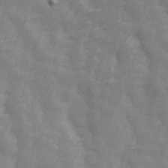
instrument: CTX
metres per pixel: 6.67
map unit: Ave
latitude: 13.9339
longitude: -105.5560
